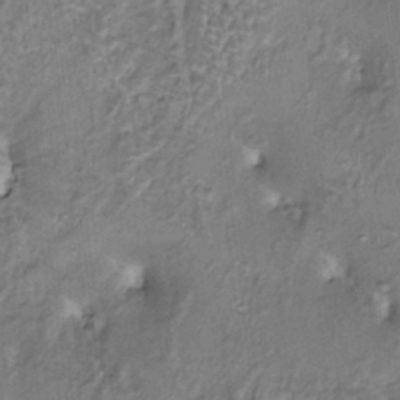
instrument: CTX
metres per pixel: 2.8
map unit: HNhu
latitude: 2.9136
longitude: 8.8975
